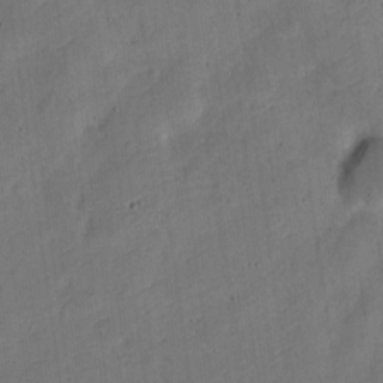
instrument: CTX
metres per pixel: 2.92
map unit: Nve
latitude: -25.6911
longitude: 106.6519
